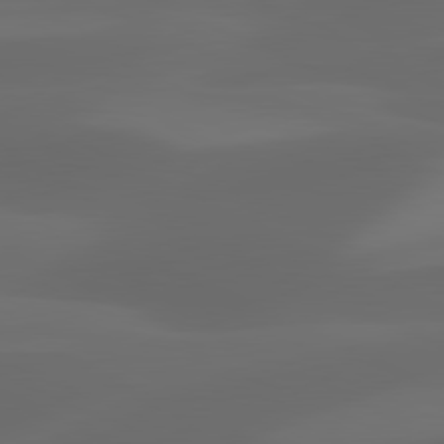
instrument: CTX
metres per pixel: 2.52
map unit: lApd
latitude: 81.1781
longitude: 123.0298
